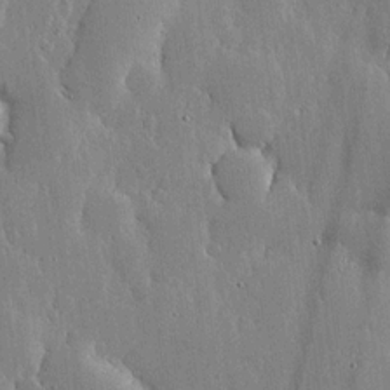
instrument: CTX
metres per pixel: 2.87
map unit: lHvf
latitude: 18.5356
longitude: -115.7827
